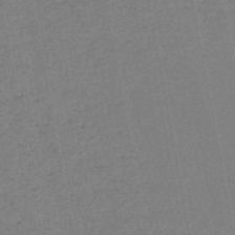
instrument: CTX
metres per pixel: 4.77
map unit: lHb
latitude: -46.3684
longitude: 69.6532
